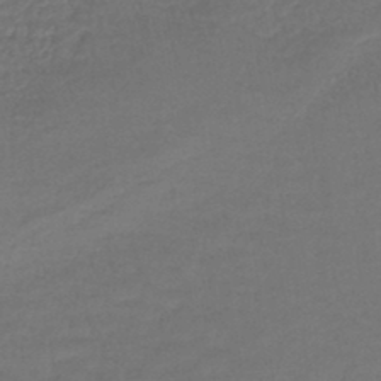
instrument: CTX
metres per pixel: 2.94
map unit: lHb
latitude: -43.9745
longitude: 59.3131
